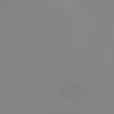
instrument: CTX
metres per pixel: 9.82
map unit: HNhu
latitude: 6.4790
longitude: 1.8990
